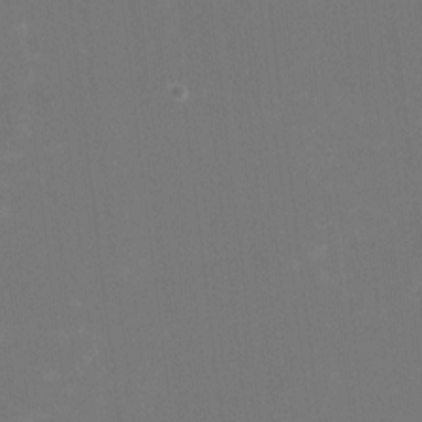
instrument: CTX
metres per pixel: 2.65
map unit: HNhu
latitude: -1.7856
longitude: -4.8002
